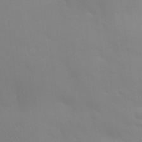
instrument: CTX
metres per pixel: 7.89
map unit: Nhu
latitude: 26.3467
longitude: -56.9891
